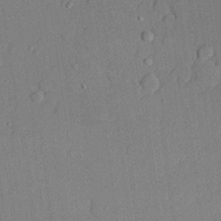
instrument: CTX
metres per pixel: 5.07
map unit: lHvf
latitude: 21.4238
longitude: 144.5574
